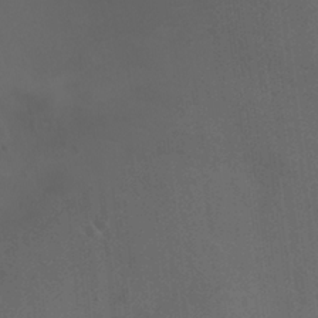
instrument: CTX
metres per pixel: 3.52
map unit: HNhu
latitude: 8.5168
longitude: -1.2537
